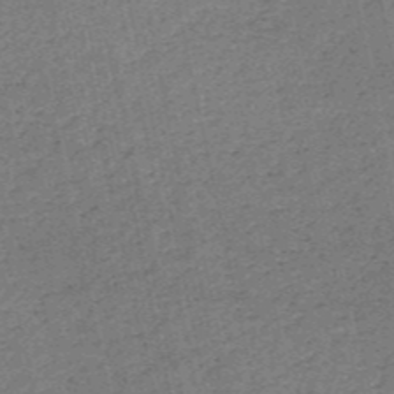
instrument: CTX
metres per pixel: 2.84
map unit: HNb
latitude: -53.7477
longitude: -39.7450
